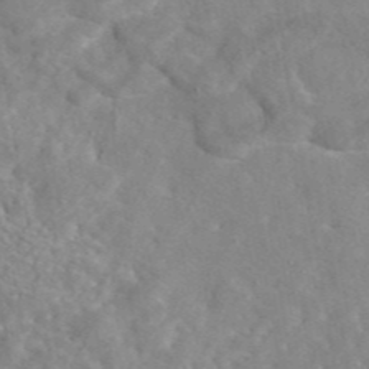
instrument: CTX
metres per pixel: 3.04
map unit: eAb
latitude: 45.4048
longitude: 110.4440
